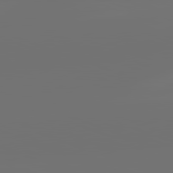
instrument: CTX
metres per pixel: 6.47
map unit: lApd
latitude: 82.2144
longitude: -154.5546
